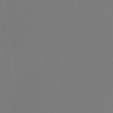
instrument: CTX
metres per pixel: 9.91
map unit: Hto
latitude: -7.3320
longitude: -47.3293
